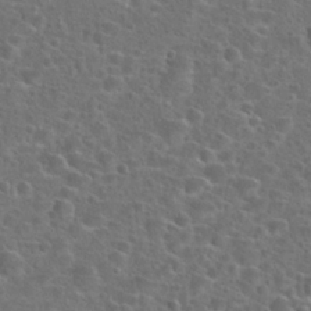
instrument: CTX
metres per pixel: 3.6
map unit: Hto
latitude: 23.7450
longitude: -46.8191
